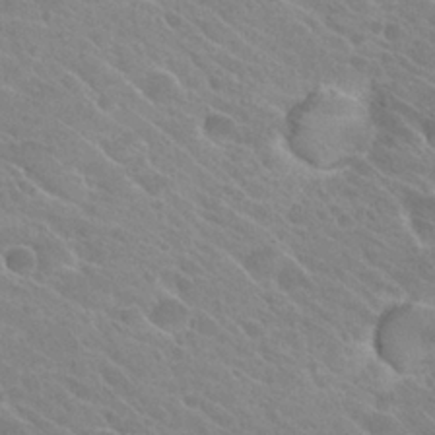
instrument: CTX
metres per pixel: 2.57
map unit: Hto
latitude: 26.0633
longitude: -36.1200
